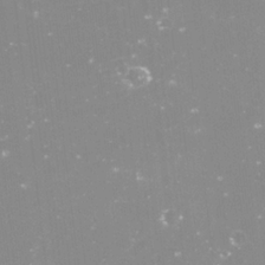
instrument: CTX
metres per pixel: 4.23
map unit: Nve
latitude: -17.9745
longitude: -59.1403
